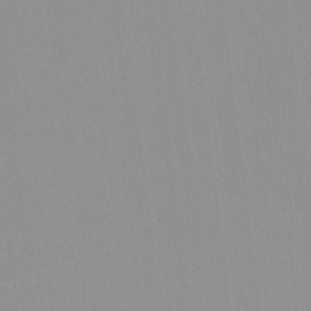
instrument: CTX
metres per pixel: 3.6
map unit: lHvf
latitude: -13.8422
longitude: -104.1767
